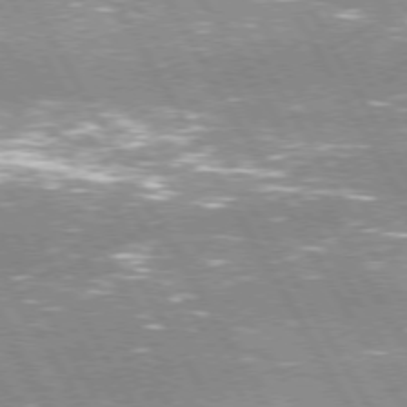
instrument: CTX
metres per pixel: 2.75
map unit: Hpe
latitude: 74.2334
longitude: -141.4048
